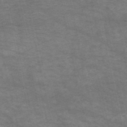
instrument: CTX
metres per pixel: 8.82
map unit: HNb
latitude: -53.8611
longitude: -43.8206
